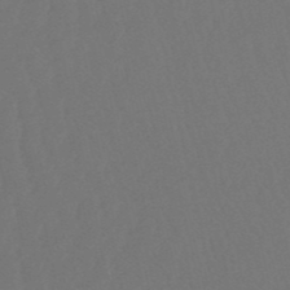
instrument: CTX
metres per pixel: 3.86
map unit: eHb
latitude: -51.2376
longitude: 77.8422
